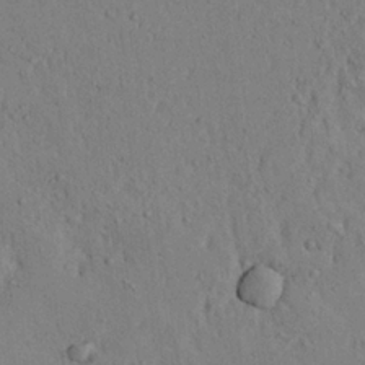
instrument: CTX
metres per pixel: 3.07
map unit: Aa
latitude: 21.9150
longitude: -139.5560
